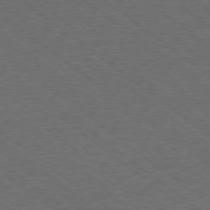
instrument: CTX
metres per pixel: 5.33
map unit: Ap
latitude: -78.7841
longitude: -83.3292
